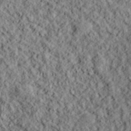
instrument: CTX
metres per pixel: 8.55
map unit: lHvf
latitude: 39.0458
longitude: -88.6680
